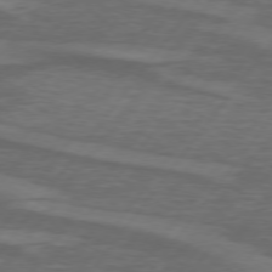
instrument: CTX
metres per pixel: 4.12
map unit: lApd
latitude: 74.6679
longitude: -78.5357
